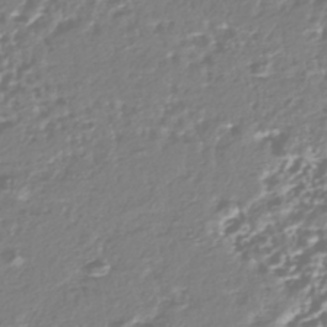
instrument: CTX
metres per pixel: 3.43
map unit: HNhu
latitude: -44.1417
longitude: 106.5574
